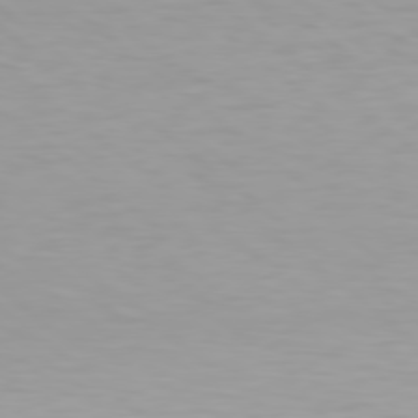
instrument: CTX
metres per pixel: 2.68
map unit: Hpe
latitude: 78.3090
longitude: -169.9717
